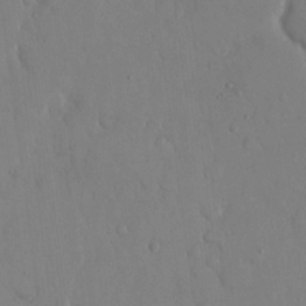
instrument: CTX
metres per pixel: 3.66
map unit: eHh
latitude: 13.8583
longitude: -69.6883
